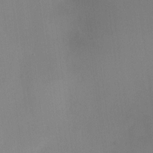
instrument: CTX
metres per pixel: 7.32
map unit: HNhu
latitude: 5.6505
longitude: 9.4076
